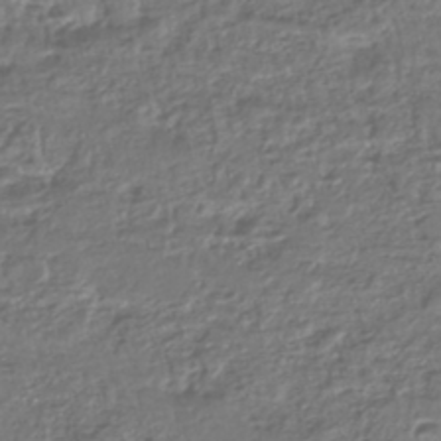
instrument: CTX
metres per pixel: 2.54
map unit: HNhu
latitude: -45.6722
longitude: 103.5966
